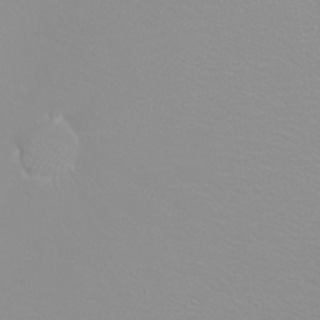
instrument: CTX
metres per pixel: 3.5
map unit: eHh
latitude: -8.5952
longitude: -70.6112
